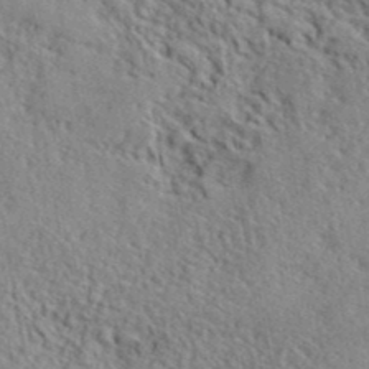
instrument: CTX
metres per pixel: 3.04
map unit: lHvf
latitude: 41.2914
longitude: -88.8380
